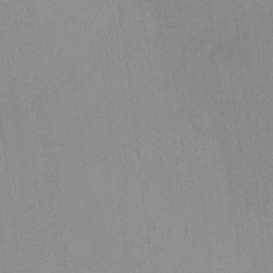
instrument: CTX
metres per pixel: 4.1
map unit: HNhu
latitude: 5.0269
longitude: 8.5007
